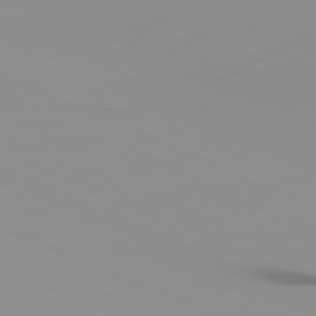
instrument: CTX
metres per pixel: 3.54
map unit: Ap
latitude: -81.4833
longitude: -61.0269
